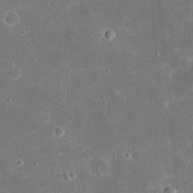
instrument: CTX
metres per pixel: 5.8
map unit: eHh
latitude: 21.0459
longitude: -68.1767
